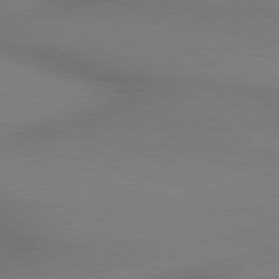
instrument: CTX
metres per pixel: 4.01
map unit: lApd
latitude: 79.1026
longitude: 178.5384
